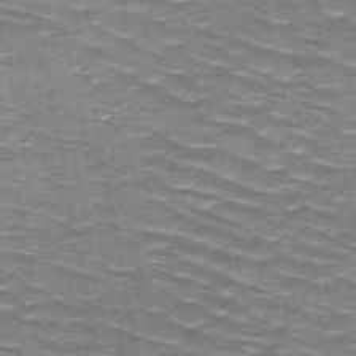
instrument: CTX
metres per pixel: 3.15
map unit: HNb
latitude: -47.7288
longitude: -47.2915
